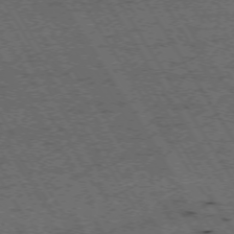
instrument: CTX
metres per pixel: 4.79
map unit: Hpe
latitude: -73.8989
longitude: 3.6532
